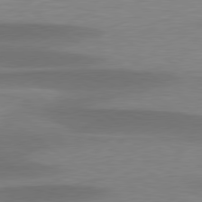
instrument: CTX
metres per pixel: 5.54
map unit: lApd
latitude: 79.5371
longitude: -93.8772
